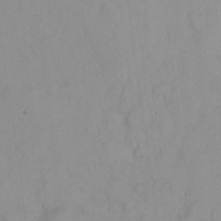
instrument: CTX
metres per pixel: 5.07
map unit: eHh
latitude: 22.8569
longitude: -59.7828
